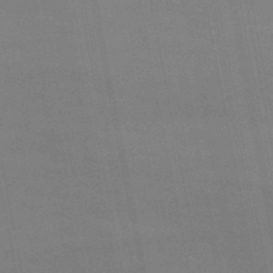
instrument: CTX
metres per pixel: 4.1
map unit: lHb
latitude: -47.3131
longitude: 58.5006
